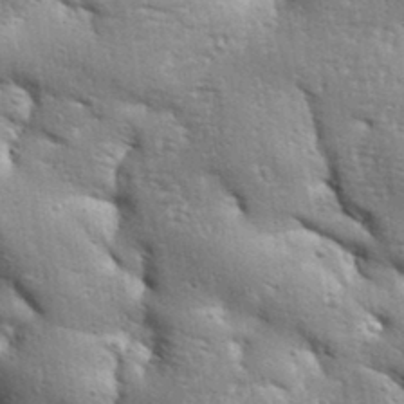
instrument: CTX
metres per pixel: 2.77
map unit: Aa
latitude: 33.3104
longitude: -144.3278
